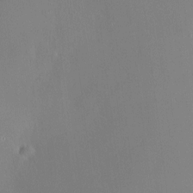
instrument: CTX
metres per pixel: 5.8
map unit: HNhu
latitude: 7.6505
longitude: 8.4629
